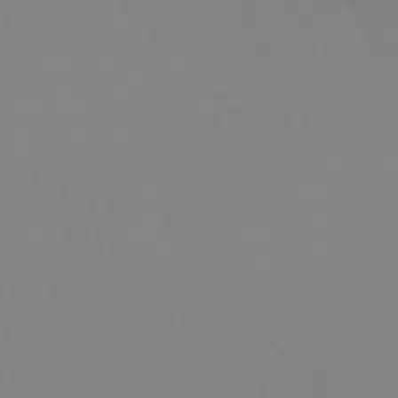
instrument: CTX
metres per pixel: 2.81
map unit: HNb
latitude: -50.8597
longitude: -46.1389
